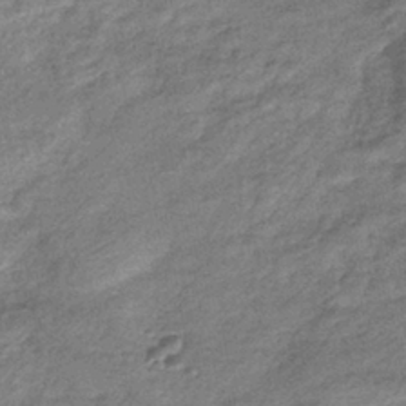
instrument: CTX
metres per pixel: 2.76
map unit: eHb
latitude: -38.6330
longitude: 80.3307
